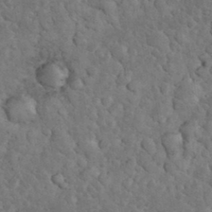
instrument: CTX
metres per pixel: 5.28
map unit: eHh
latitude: 33.0458
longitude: -66.2333
